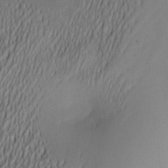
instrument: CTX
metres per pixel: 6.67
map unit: Nve
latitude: -23.5588
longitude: -138.2711
